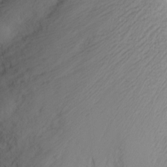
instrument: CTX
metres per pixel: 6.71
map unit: Nhu
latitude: -1.8990
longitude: -74.7624
